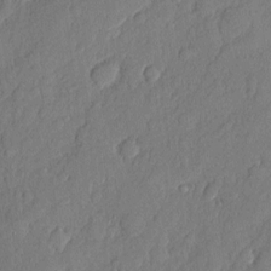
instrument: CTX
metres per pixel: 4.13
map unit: eHh
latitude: 6.0822
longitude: -75.1025
